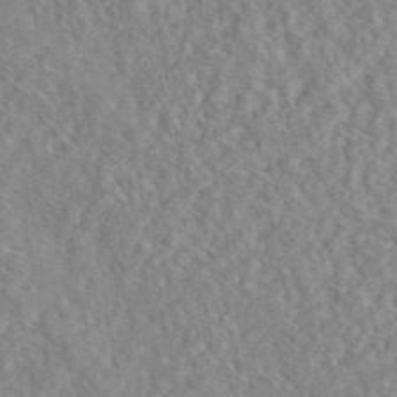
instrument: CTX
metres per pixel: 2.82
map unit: eAb
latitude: 44.6112
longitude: 116.6707
